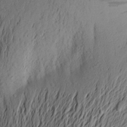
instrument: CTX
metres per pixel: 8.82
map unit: Aa
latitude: 23.8772
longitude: -149.1025
